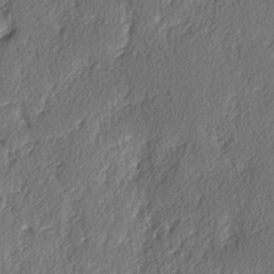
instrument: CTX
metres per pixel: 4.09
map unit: lAvf
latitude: -3.9178
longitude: -108.1011
